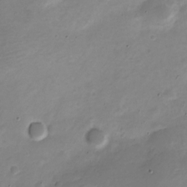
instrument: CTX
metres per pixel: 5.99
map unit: Nve
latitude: -22.4062
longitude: 105.1620
